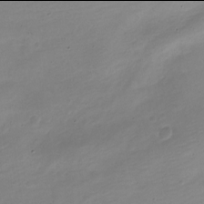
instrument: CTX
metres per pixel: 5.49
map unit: Nve
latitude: -22.0094
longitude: 105.5777
